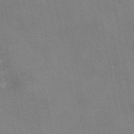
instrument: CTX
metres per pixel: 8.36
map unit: eAb
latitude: 50.0633
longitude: 105.3509
